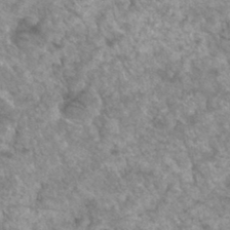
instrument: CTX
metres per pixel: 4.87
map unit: Hto
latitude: 33.2915
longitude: -49.3293
